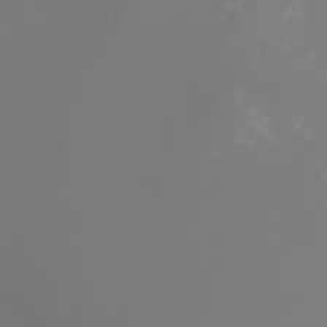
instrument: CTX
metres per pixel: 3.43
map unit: Nhu
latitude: -6.3873
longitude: -90.0633
